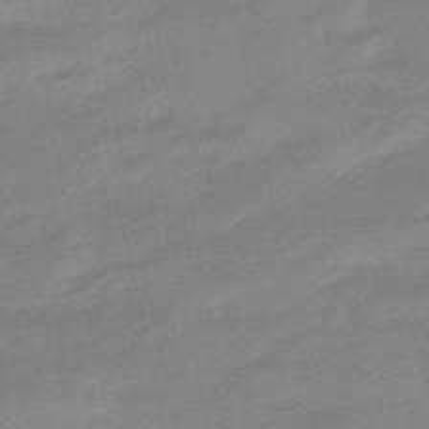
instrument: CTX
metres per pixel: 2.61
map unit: lHb
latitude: -48.0661
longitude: 82.1795
